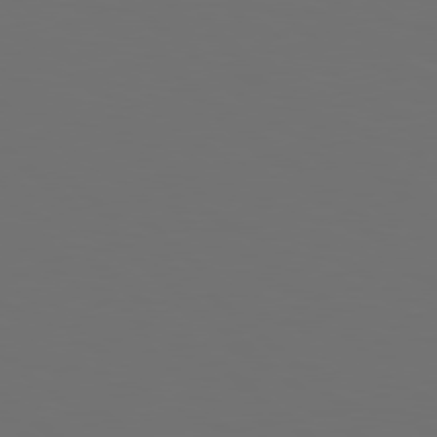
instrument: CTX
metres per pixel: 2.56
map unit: Hpe
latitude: 78.2334
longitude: -174.1011
